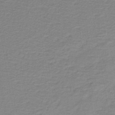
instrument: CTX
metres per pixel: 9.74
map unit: lHb
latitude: -40.6707
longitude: 53.5210
